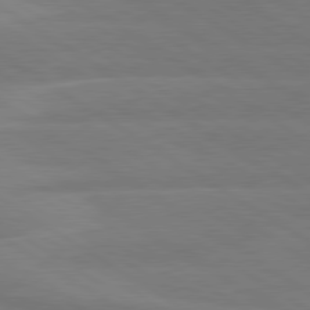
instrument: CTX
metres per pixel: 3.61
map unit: lApd
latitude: 79.6694
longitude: -126.0444
